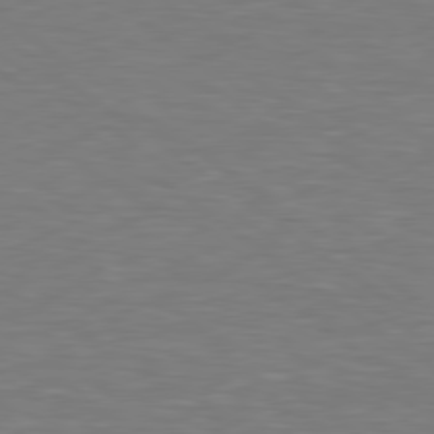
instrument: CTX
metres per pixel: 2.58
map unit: lApd
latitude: 79.1214
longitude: -90.6868
